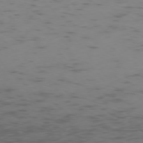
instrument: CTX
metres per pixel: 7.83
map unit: Ap
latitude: -75.7667
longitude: -67.6127
